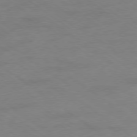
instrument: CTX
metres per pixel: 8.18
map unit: Ap
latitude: -79.0675
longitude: -96.8758
